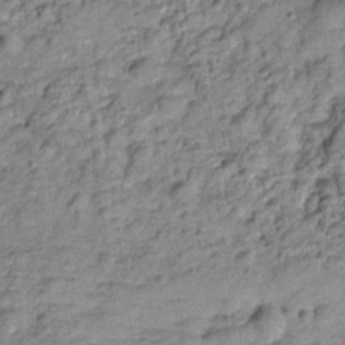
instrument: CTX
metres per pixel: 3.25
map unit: Hve
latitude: -27.9745
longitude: 92.0472
